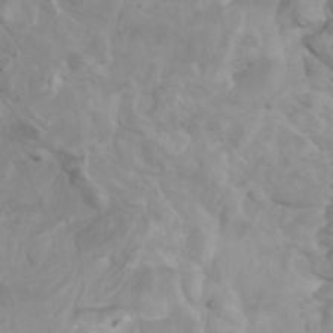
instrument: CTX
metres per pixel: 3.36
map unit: Htu
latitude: -5.6344
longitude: -75.9339
